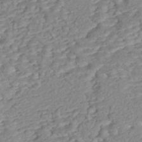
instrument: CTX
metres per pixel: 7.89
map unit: Nhe
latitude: -47.1620
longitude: -172.0822
